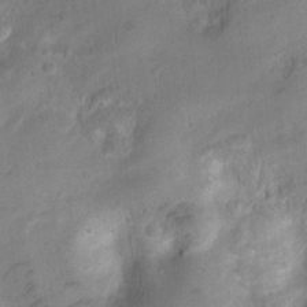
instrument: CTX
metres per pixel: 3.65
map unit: Hto
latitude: 2.7246
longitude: -35.6127
